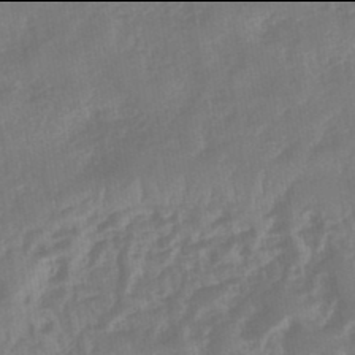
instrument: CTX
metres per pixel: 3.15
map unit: eHb
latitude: -46.0094
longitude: 83.8989
